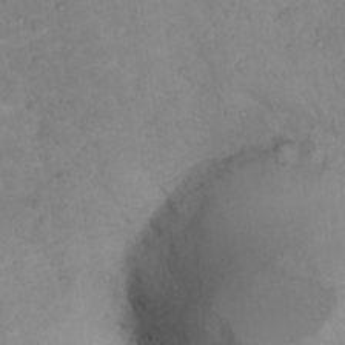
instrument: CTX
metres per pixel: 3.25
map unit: Nhu
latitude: 17.9528
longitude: -32.0822
